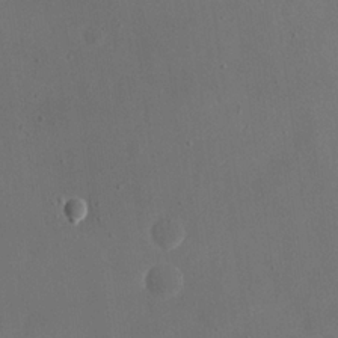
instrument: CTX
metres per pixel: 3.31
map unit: eHh
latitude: 19.2537
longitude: -68.6491
